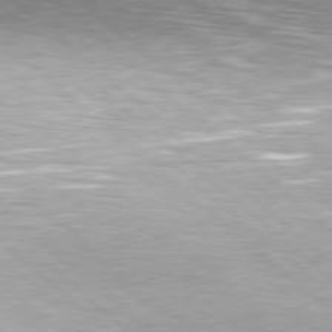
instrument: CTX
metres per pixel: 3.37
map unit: Hpe
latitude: 78.2901
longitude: -139.9906
